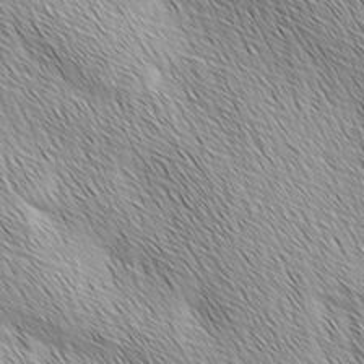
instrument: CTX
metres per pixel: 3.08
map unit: Ave
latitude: 1.9906
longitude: -114.3278
